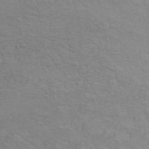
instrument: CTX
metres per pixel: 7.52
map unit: ANa
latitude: 46.1389
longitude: 21.5588
